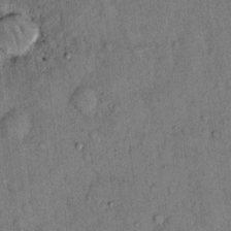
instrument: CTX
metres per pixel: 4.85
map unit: Hto
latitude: 12.9325
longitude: -59.1592
